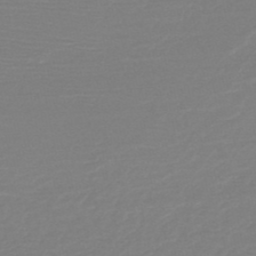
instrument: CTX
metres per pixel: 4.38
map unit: HNb
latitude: -49.1998
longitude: -43.0647
